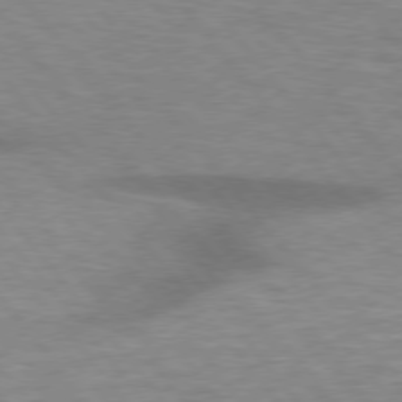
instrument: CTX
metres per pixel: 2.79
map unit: lApd
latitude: 75.7828
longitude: -58.0822
